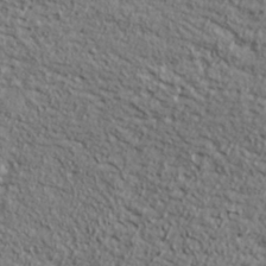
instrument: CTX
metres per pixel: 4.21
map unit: ANa
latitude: 38.4412
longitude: -92.0822
